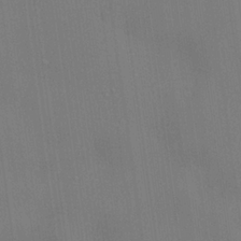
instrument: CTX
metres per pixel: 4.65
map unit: lHvf
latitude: 22.2333
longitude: 142.2172
